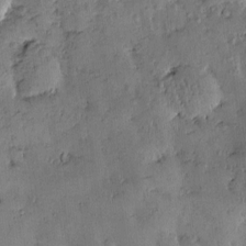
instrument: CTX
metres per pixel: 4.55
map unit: eHh
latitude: -0.1795
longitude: 19.1431
